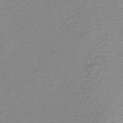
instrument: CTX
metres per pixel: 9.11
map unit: lHb
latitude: -41.6533
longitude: 59.6343
